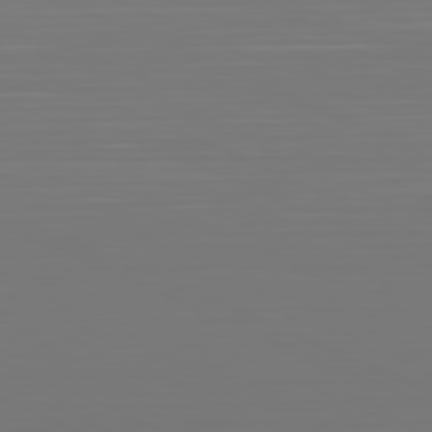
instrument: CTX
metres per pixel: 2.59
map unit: Hpe
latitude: -81.7289
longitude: 6.4062
